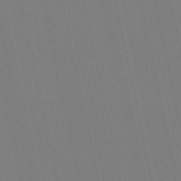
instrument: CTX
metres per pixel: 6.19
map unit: Nve
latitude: -58.0472
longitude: 60.5385
